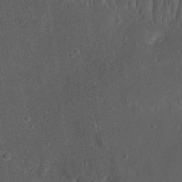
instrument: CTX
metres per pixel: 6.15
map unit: Nhu
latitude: 22.7057
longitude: -71.2348
